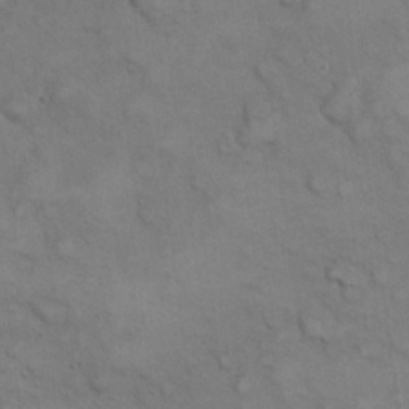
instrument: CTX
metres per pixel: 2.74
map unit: eHh
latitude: 22.1578
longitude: -59.4993
